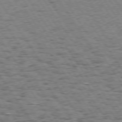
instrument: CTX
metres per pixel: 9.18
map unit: Hpe
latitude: 73.8962
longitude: -134.1577
